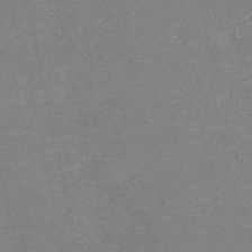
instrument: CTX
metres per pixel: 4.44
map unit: HNb
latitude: -54.5763
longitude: -40.3845
